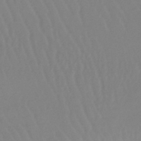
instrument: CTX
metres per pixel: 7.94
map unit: lHb
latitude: -44.4818
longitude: 63.5966
